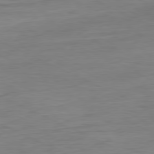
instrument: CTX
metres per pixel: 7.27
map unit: Ap
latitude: -80.7652
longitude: -82.1577
